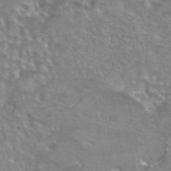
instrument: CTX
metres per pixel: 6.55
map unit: eAb
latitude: 44.4790
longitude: 104.4440
